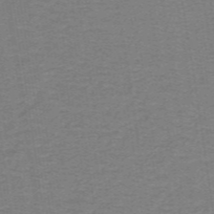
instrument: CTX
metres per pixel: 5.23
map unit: lHb
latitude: -41.7100
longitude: 54.2362
